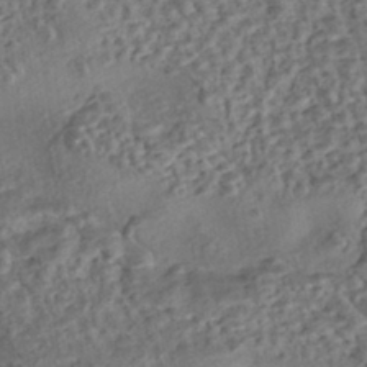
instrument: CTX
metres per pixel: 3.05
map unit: eHh
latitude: -42.9730
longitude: 121.1242
